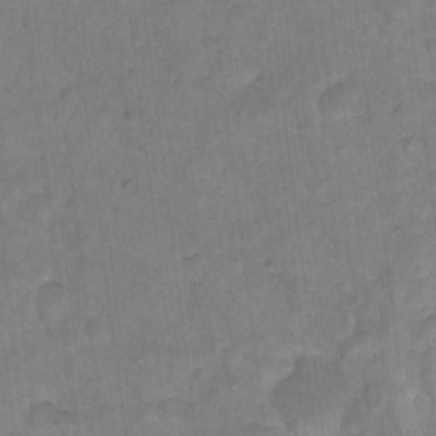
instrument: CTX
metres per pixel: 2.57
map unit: Nhu
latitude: 17.1592
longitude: -32.3278
